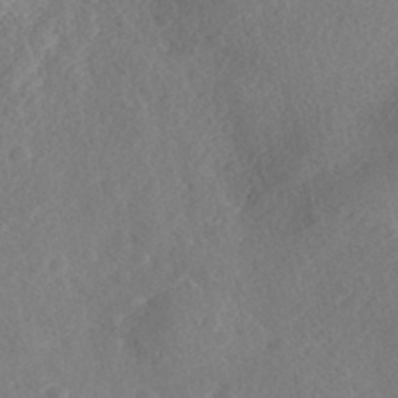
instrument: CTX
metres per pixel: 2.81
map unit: Nhe
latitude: -41.6155
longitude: -110.3279
